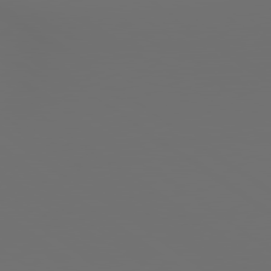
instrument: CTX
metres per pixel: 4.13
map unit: lApd
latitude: 79.8017
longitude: 164.9542
